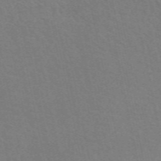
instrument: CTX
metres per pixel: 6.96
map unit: eAb
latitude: 51.1781
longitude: 111.4832
